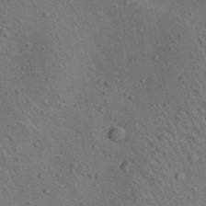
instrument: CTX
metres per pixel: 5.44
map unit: lAa
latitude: 22.5168
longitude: -138.5168
